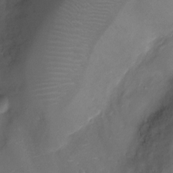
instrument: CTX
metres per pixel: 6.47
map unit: Nhu
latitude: -10.3873
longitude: -20.2334
